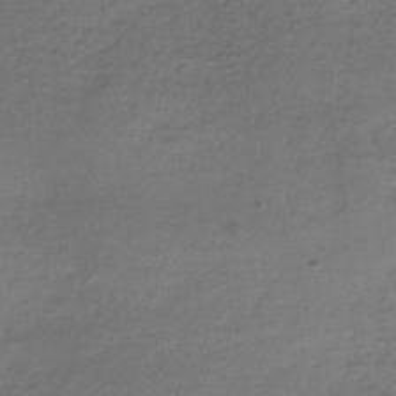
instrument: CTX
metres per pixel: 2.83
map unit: lHb
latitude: -35.4265
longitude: 62.0850
